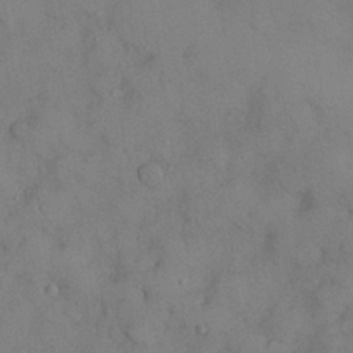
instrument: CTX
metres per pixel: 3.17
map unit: Nhu
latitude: 28.5168
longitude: -70.3845
